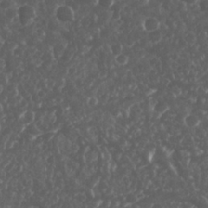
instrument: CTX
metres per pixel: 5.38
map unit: Nhu
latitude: 26.3089
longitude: -63.1781
